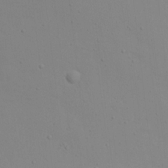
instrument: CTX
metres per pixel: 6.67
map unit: Nhu
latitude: 20.9892
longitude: -73.6127
